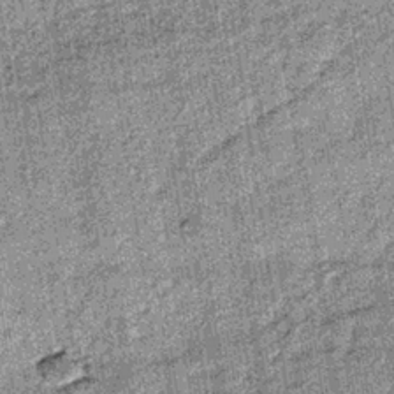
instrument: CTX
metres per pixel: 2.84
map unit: lHb
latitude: -36.1227
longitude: 64.4818
